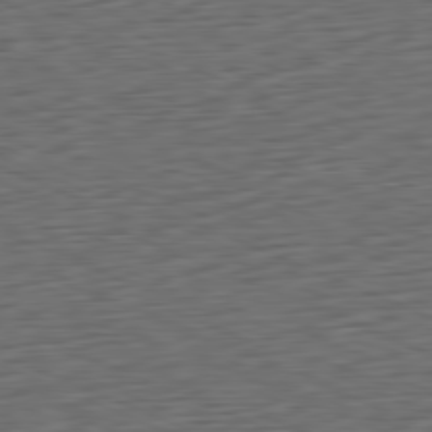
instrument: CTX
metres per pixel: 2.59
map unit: Ap
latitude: -81.3699
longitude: -58.8191
